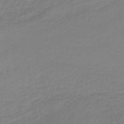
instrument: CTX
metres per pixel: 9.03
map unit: lHb
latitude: -44.8408
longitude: 60.2173
